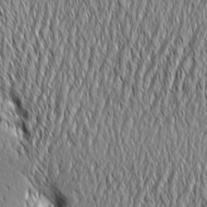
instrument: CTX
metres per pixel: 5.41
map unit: Aa
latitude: 6.6868
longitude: -129.7072
